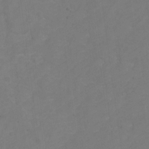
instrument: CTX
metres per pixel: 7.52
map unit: Hto
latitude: 4.5924
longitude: -32.9703
